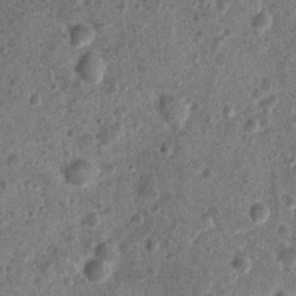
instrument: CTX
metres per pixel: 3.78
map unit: Nhu
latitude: 2.5545
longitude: -14.7058
